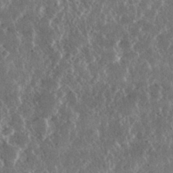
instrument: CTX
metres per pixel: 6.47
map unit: lHvf
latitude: 31.9906
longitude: -91.0458
